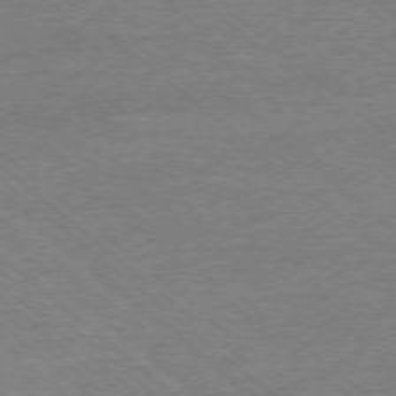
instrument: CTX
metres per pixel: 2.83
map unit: Ap
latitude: -77.7478
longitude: -83.8583
